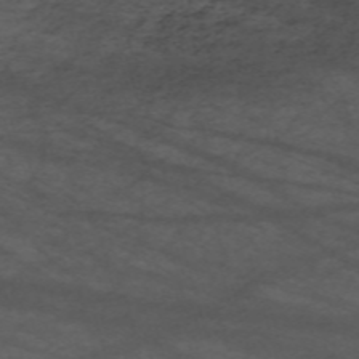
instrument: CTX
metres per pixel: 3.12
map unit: Nve
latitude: -59.8989
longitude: 61.5777
